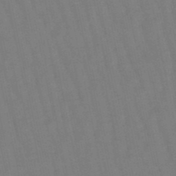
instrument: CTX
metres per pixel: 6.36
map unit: eHb
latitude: -50.0661
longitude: 72.4251
